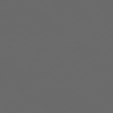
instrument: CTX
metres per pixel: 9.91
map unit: Ap
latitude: -77.7100
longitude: -75.7072
